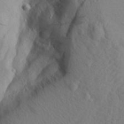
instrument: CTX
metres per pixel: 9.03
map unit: Aa
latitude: 16.8758
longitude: -143.7072
